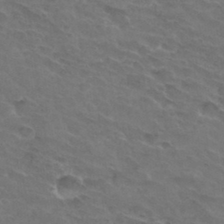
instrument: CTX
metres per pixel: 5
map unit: Hto
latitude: 32.4979
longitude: -45.5749
